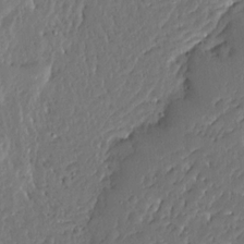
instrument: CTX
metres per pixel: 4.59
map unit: Ave
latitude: 13.6316
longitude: -137.8017
